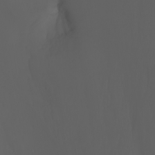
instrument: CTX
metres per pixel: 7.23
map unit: Nhu
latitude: -7.8233
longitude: -82.1577
